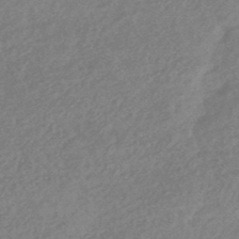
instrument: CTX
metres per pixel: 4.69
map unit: HNhu
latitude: -45.0486
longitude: 92.6329
